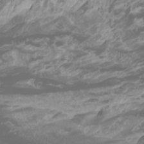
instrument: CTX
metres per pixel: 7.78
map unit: Htu
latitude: -0.8786
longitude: -77.7071
